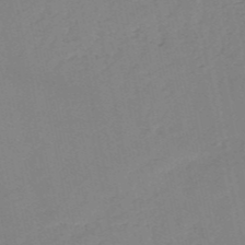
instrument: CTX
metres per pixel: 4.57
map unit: HNb
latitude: -52.7085
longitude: -42.5168
